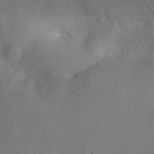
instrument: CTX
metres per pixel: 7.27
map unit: HNhu
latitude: 6.3089
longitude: 7.0297
